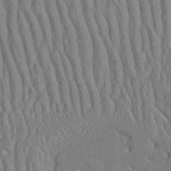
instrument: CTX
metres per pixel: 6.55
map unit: Aa
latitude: 26.0444
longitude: -133.9150
